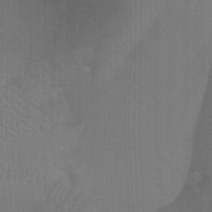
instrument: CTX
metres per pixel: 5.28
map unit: Ht
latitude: -4.0094
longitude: -27.4427
